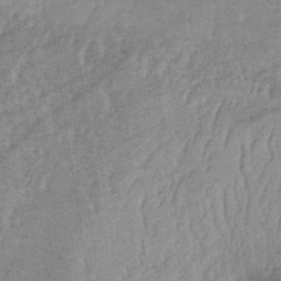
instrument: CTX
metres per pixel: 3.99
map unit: lHb
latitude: -33.8612
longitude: 70.5763
